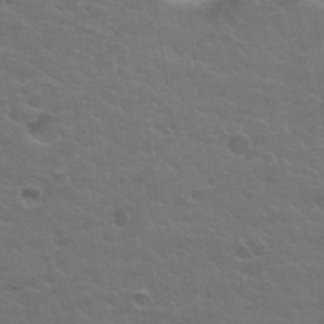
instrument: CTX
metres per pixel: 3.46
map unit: Hto
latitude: 32.2334
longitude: -50.2900
